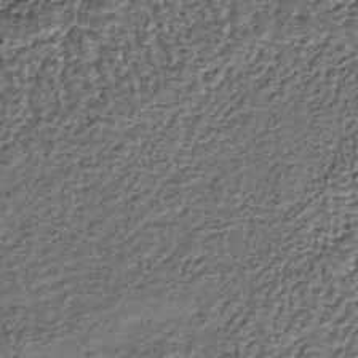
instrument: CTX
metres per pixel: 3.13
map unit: lHb
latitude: -39.7666
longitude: 64.1417
